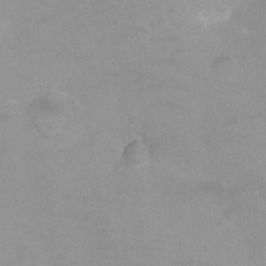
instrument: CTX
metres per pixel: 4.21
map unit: Ht
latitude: -8.5196
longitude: -35.2914
